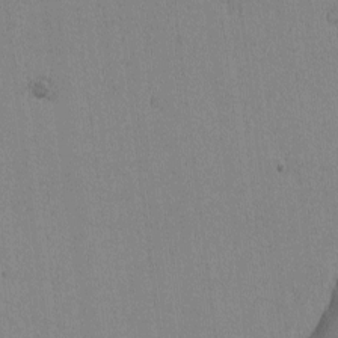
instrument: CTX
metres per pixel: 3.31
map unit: lAvf
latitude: -6.1983
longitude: -114.2144
